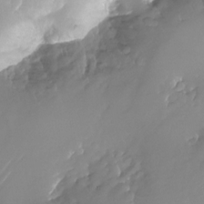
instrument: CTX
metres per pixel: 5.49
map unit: Nhu
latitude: -25.2754
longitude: -72.6680
